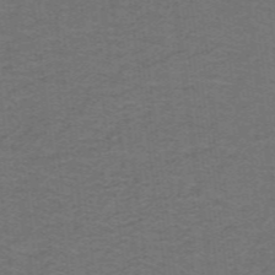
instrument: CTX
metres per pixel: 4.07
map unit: lHb
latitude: -42.7463
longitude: 54.3495
